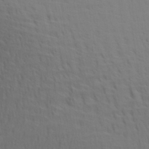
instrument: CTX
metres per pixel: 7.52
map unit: Aa
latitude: 28.7624
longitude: -139.7639
